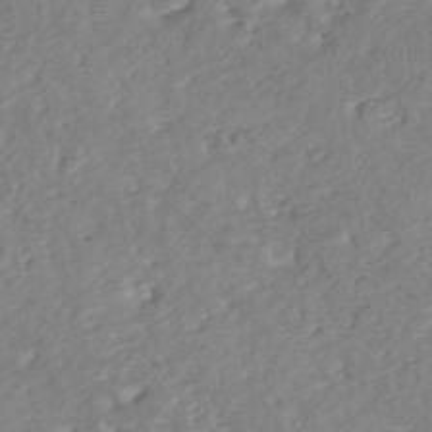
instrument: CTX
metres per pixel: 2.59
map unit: Nhe
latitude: -47.2565
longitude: -172.0255
